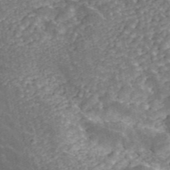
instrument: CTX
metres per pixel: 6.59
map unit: ANa
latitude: 45.8206
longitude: 38.3117
